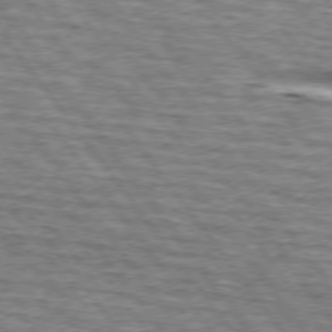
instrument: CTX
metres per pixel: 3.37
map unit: lApd
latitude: 74.3656
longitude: -75.9717
